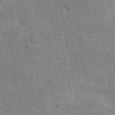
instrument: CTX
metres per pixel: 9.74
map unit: eAb
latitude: 42.6680
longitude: 113.5021
